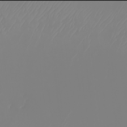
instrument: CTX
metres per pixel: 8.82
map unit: Nhu
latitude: -6.0094
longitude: -89.0081
